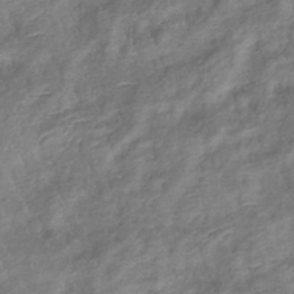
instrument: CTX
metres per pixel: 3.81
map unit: eHb
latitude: -38.4062
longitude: 76.3117
